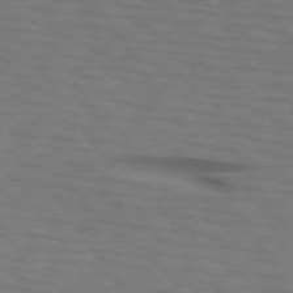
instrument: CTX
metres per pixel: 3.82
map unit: lApd
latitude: 74.0444
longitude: -77.5749
